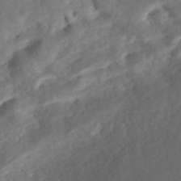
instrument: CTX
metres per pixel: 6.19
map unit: Nhe
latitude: -48.3307
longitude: -172.2522
